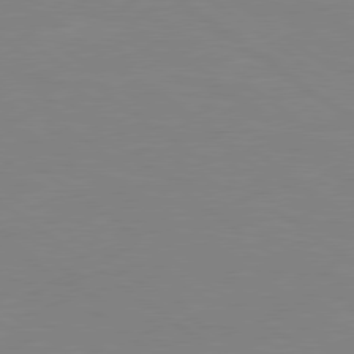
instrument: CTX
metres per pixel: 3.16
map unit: Hpe
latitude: 78.9892
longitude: -124.9891
